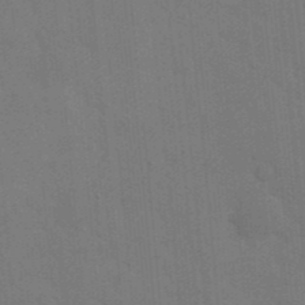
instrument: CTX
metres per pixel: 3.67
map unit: eHh
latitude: 19.4048
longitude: -63.9339
